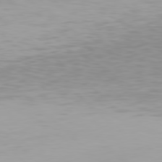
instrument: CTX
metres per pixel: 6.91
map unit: Hpe
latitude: 77.8016
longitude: -136.7058
